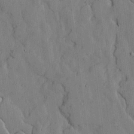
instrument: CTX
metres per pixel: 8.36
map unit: lHvf
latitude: 17.6694
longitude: -112.8947
